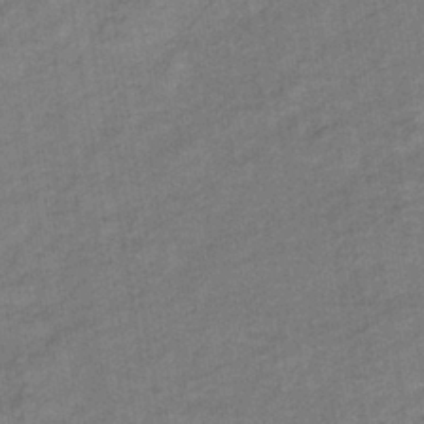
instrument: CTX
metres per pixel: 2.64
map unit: eHb
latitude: -37.7288
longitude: 78.0283
